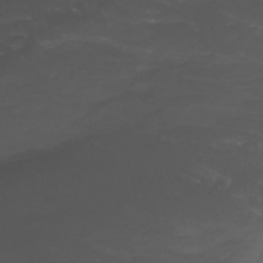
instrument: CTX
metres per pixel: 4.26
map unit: Nhu
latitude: -11.4454
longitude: -75.0081
